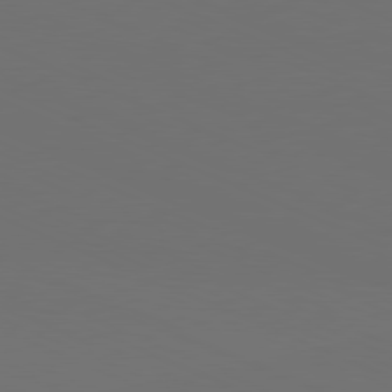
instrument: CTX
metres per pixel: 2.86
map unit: Hpe
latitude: -82.0283
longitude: 19.8422
